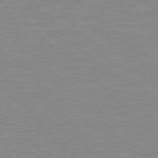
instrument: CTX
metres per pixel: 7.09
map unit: Hpe
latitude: 77.3103
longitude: -174.6868
